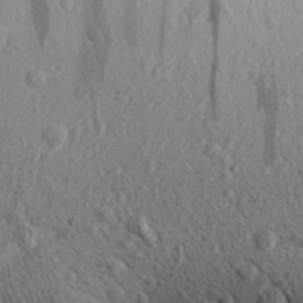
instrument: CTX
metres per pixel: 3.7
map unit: Aa
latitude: 27.7261
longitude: -142.6491
